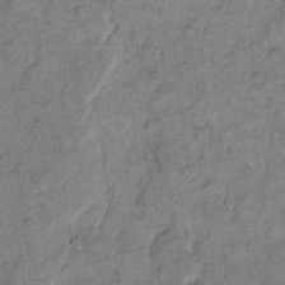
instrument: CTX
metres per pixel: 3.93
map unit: eHh
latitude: 12.3467
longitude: -65.0458
